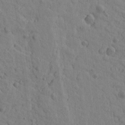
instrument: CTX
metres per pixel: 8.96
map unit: Htu
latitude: -1.5211
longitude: -175.7261
